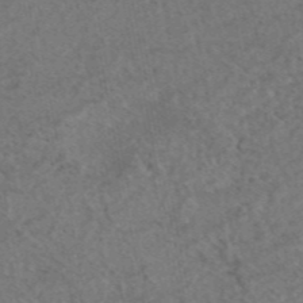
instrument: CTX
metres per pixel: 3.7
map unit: eAb
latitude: 45.4993
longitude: 114.0661
